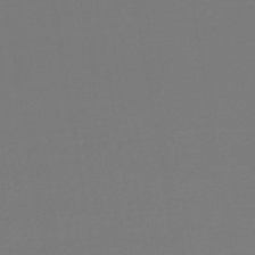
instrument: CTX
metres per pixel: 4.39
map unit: lHb
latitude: -46.4062
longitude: 60.6707
